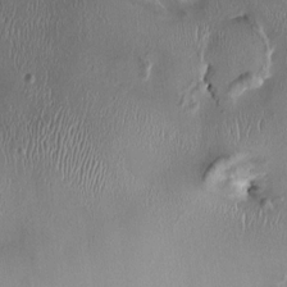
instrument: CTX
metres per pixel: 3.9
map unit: HNhu
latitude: 1.6127
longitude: -4.4412
